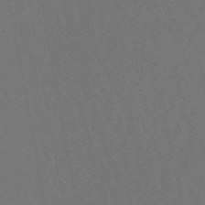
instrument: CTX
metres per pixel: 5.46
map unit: lHb
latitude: -47.7855
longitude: 80.1417
